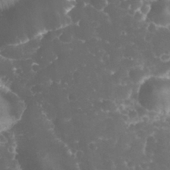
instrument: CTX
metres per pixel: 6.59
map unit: eHh
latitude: 32.8191
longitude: -63.2537
